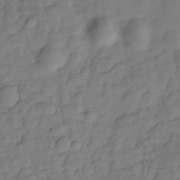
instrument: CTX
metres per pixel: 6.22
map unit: Hve
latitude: -29.4832
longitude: 91.4077
